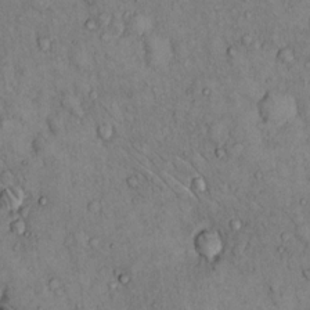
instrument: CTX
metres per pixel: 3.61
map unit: Hto
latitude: 11.2159
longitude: -60.1389
